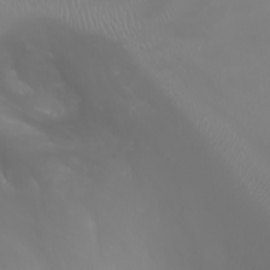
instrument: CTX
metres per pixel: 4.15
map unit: Nhu
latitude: -8.2928
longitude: -82.7246
